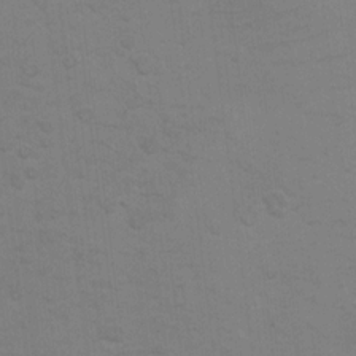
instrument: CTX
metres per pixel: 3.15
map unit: Hto
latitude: 11.2537
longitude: -35.8016
